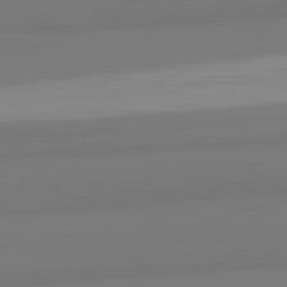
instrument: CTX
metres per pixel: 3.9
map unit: lApd
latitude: 82.2711
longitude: 174.5006
